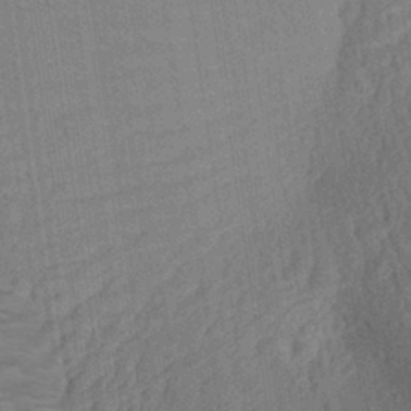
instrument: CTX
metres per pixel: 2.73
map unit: Aa
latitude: 28.8191
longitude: -139.9906
